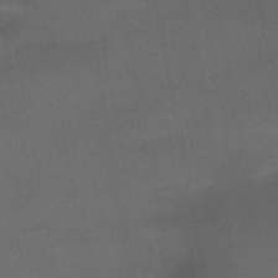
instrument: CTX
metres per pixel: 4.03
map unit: HNb
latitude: -46.1605
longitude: -44.8947
